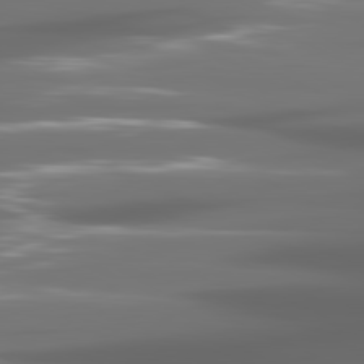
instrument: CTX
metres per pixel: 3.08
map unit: lApd
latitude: 81.0647
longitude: -140.1388
